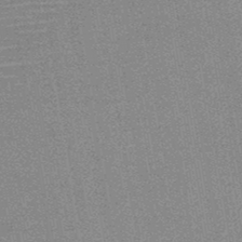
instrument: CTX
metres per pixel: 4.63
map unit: HNb
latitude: -48.0850
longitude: -42.9892
